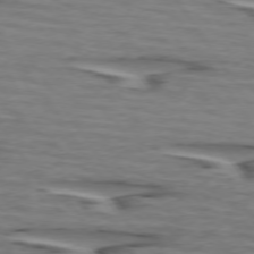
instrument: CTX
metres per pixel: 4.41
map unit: lApd
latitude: 74.0633
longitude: -71.3104
